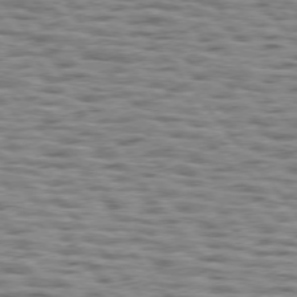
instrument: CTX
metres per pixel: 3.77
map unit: lApd
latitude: 75.4426
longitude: -57.0080
